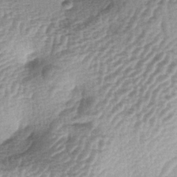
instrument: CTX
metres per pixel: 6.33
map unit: lAa
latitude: -4.3873
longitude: -128.4034
